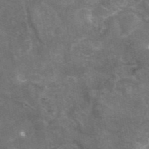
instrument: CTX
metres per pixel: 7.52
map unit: eAb
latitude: 45.8205
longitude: 119.7100
